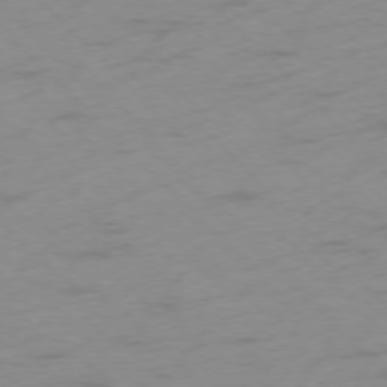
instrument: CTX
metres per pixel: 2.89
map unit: Ap
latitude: -76.7841
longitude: -65.0269
